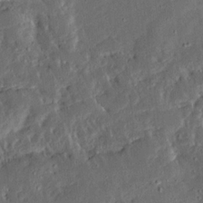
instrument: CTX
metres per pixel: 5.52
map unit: Ave
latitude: 15.0459
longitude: -138.7435
